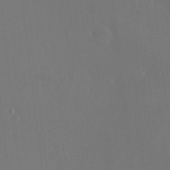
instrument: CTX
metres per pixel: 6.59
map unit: HNhu
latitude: 7.1025
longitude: 8.7652
